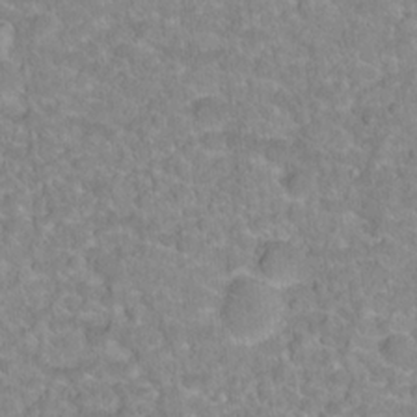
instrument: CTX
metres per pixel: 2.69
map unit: Hto
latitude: 16.2712
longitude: -39.0080
